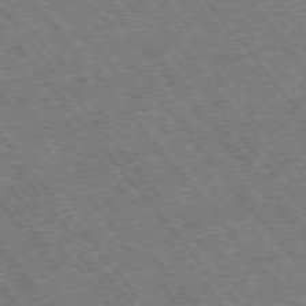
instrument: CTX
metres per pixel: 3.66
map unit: Hpe
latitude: -75.7289
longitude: -20.2334
